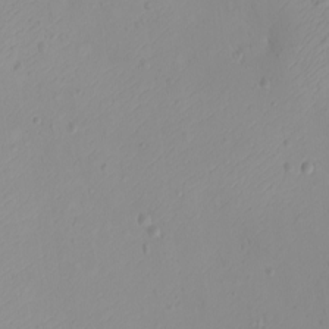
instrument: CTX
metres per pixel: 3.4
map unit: eHh
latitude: -9.5966
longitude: -68.9702
